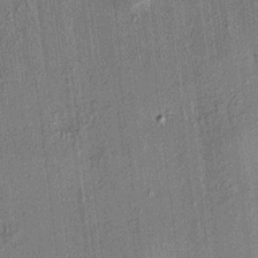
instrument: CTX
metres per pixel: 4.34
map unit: HNhu
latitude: 7.5749
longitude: 14.0094
